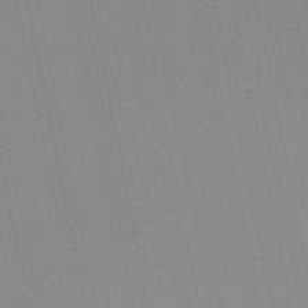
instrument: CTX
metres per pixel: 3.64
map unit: lHb
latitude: -49.5022
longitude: 69.1998
